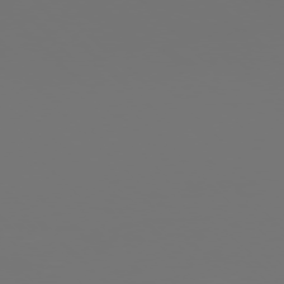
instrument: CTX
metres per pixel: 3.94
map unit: Ap
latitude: -77.3510
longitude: -62.2145
